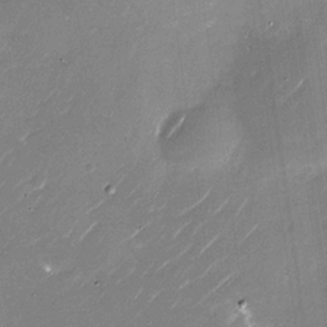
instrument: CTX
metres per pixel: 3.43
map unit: Nhu
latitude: -29.0675
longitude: -75.3860
